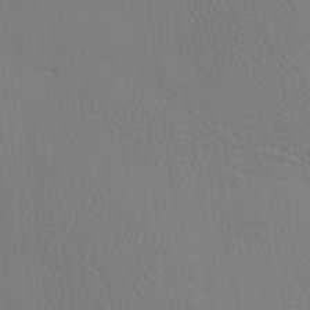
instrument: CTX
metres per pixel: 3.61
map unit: eHh
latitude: -3.5966
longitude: 19.4832
